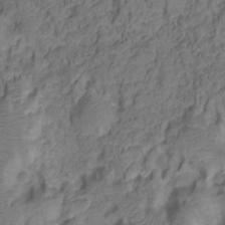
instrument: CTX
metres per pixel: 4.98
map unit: HNhu
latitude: -20.7274
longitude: 85.1998
